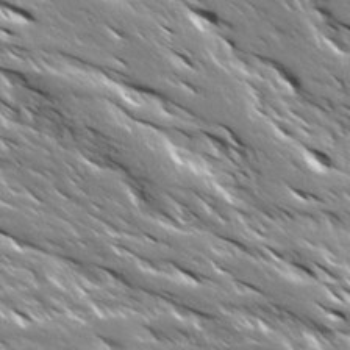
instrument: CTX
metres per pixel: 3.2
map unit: Ave
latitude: 18.7246
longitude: -136.8569
